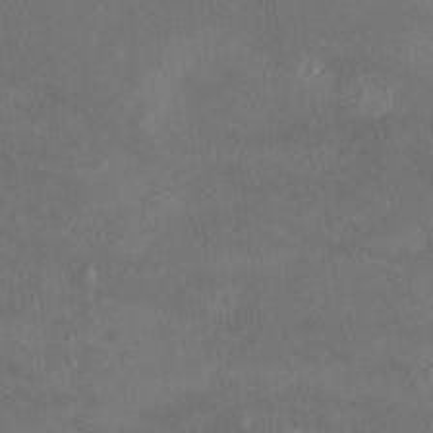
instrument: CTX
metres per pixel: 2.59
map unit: HNhu
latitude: 5.9528
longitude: 3.5210
